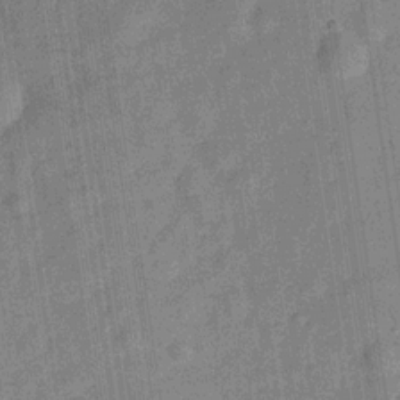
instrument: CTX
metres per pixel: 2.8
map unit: Hve
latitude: -29.5021
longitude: 94.1227
